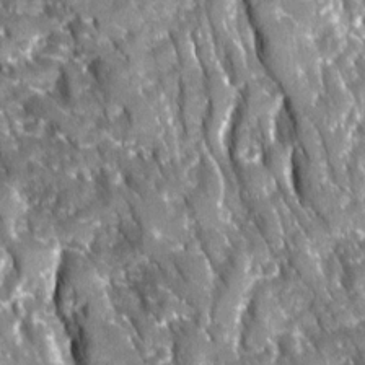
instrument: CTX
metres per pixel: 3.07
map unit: Ave
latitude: 16.0633
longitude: -131.5183
